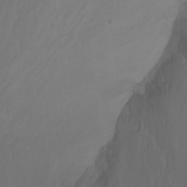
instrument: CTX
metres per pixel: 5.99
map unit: Htu
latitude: -8.5196
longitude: -64.4601
